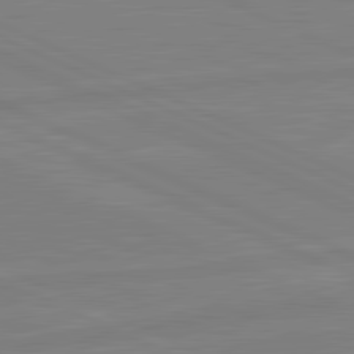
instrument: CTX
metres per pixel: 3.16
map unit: lApd
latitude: 81.7827
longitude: -172.7246
